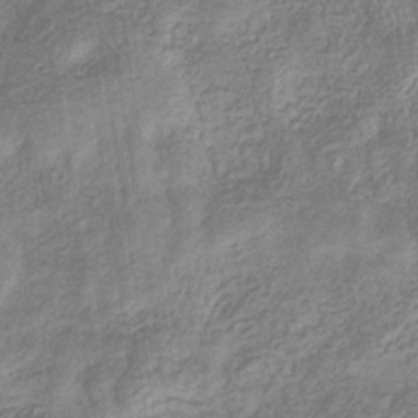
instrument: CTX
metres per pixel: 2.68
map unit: eHb
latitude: -32.2173
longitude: 74.5763
